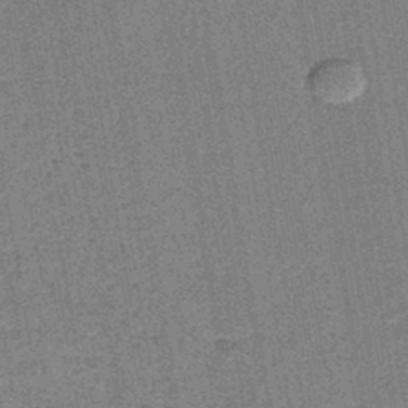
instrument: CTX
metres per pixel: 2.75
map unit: lHb
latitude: -40.0283
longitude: 58.6140
